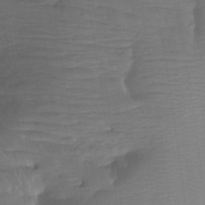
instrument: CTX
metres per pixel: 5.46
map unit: Ht
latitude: -13.8800
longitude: -44.1955
